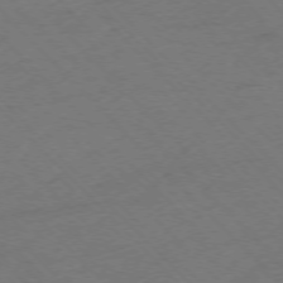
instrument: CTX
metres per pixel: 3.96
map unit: Ap
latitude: -75.8234
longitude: -78.9325
